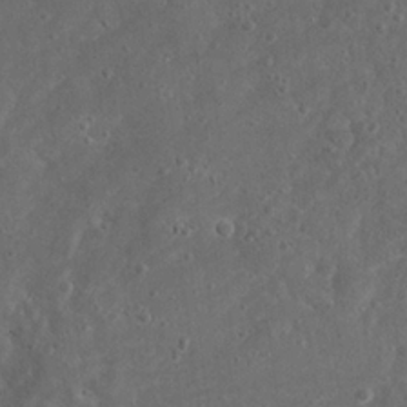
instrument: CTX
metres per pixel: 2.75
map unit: eHh
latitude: 23.1970
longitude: -67.3292
